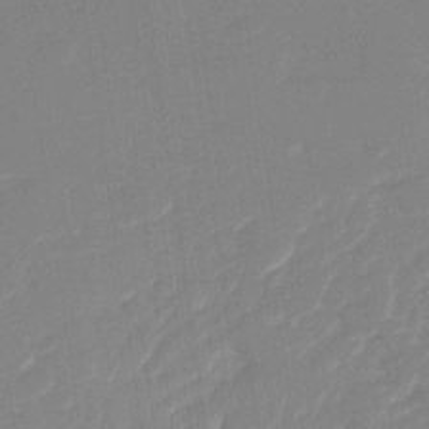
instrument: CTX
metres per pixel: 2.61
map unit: Nhu
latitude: -28.7085
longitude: -65.7261
